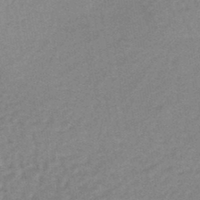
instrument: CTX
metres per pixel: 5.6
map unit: lHb
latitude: -37.5777
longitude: 60.5196
